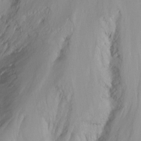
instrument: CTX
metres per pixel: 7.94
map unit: Nhu
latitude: -13.4266
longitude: -66.3845
